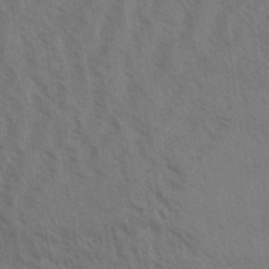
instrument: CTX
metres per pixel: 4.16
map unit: Aa
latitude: 31.5560
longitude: -139.1403
